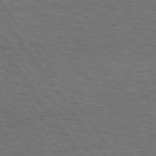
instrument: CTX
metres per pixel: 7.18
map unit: Hpe
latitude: 75.1214
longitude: -135.9339
